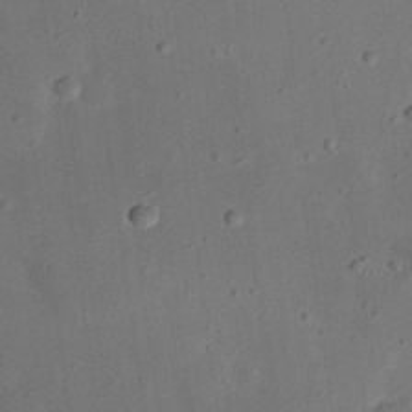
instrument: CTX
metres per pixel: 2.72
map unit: eHh
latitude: 24.1766
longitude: -68.6680
